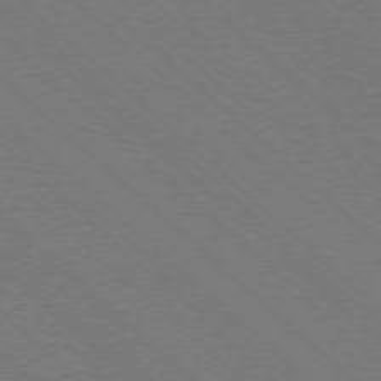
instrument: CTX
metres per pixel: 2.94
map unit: Ap
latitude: -77.4076
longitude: -65.4237
